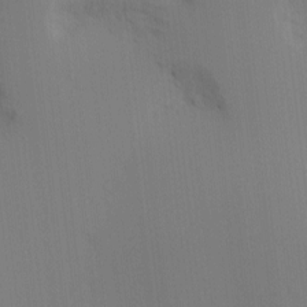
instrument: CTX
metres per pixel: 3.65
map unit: Nve
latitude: -7.4643
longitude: 175.5210
